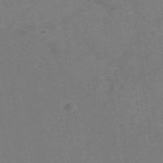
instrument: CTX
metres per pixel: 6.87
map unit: eHh
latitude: -42.8408
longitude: -32.5357
